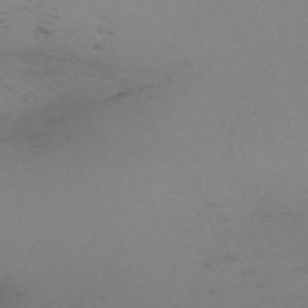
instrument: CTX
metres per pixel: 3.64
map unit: eHh
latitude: -61.5210
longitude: 51.0108
